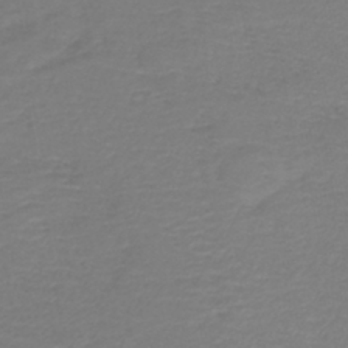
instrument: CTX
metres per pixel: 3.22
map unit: lHb
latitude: -42.3684
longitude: 76.8030
